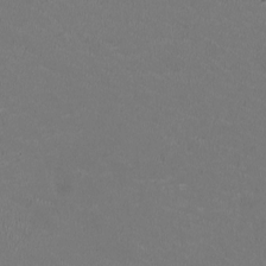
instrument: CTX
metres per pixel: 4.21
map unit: HNhu
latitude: -2.5573
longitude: -2.6490
